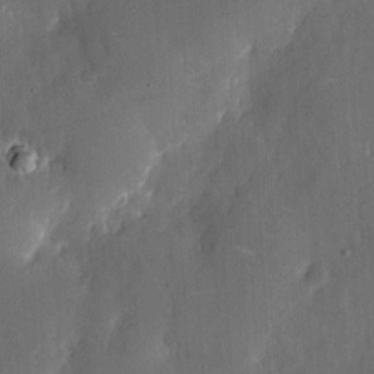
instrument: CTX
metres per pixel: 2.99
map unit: eHh
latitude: 5.8772
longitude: -68.9703
